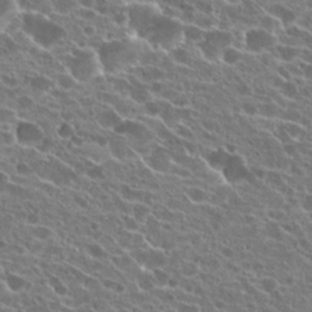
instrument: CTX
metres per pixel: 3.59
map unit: Hto
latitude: 22.1956
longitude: -40.0822
